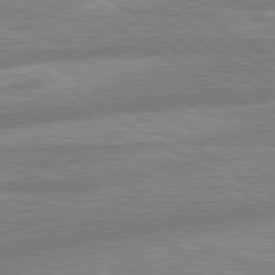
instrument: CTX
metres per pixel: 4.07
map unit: lApd
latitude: 80.2333
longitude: -165.1403
